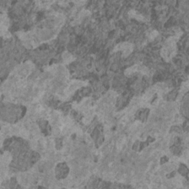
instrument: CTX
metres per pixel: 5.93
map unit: HNhu
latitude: 0.8191
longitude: 4.7841
